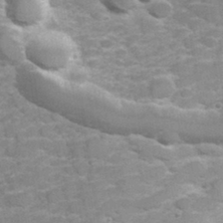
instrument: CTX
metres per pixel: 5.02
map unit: Hve
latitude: 32.1011
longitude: 151.9745
